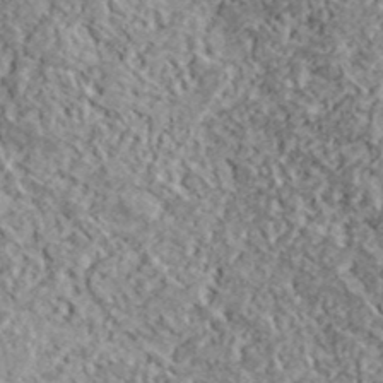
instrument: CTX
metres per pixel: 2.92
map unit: lHvf
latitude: 38.5924
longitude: -88.1011
